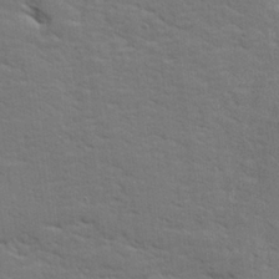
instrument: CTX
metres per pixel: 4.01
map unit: lHvf
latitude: 25.7260
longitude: 142.2172
